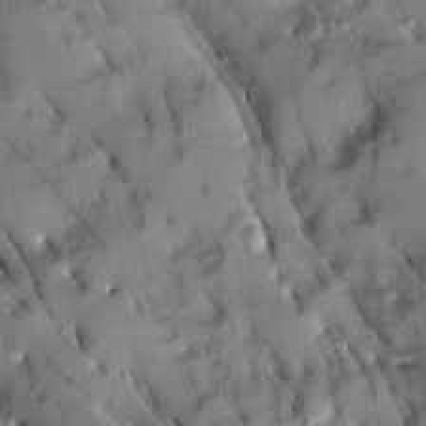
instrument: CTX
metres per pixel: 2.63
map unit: Ave
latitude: 8.9325
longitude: -103.2159
